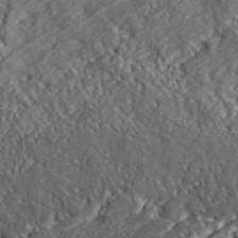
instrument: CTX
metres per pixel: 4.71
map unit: lHvf
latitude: 42.0444
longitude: -89.1781
